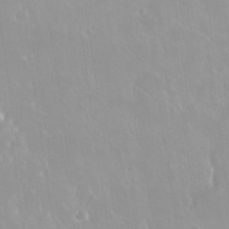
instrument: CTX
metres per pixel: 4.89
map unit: Nhu
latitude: 29.8961
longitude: -57.1592
